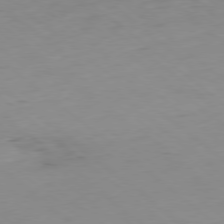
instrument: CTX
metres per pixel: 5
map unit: Hpe
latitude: -78.8786
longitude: 16.1795
